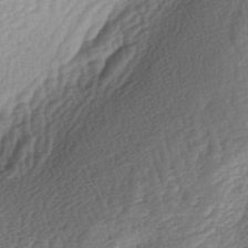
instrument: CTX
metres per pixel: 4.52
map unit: lAa
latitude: -2.9730
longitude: -127.6883
